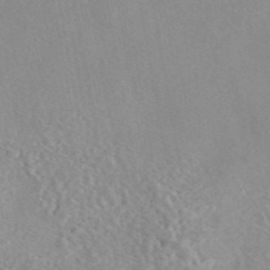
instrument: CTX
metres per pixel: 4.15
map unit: eAb
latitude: 44.6301
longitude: 115.5399
